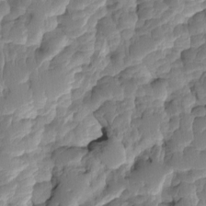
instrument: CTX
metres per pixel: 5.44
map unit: eHh
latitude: -1.7289
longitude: 14.6141
